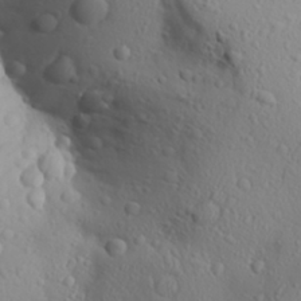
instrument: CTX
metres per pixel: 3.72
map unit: Aa
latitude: 27.8395
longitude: -132.9514
